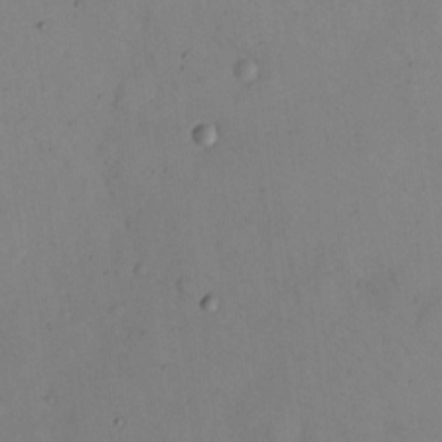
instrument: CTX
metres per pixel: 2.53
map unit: eHh
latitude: 12.5735
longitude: -61.8583
